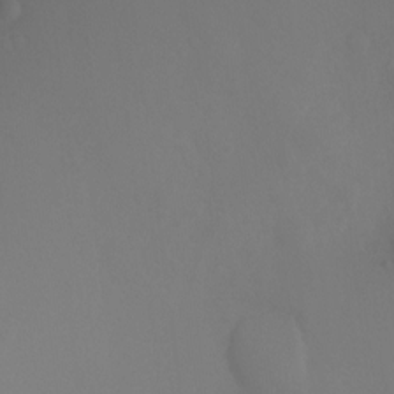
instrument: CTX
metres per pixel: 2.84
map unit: Ht
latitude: -2.6518
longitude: -27.0648
